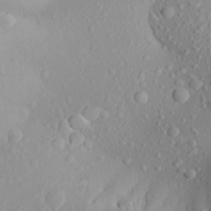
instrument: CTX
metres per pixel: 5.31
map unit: Aa
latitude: 23.2915
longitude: -144.1389
